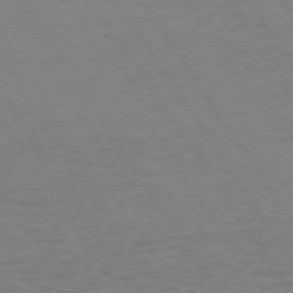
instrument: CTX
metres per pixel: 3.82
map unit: Hpe
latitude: 73.6316
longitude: -140.5734
